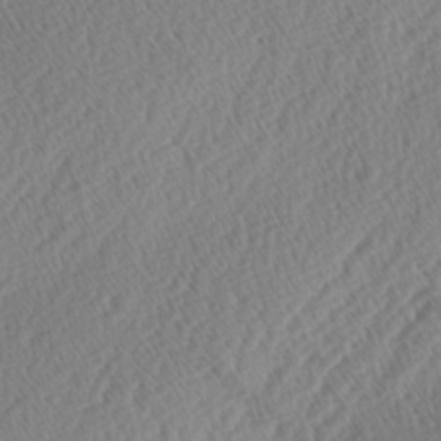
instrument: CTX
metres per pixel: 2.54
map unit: lAa
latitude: -2.8219
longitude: -129.1403
